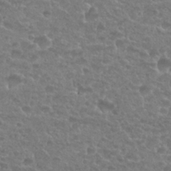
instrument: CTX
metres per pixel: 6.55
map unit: Nhu
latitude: 27.6127
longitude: -52.3467
